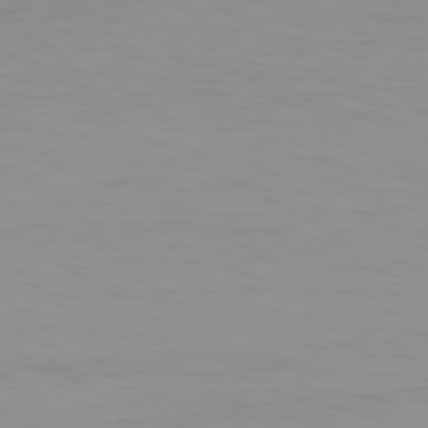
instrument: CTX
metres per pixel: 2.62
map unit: Hpe
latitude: 78.3656
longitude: -144.7057
